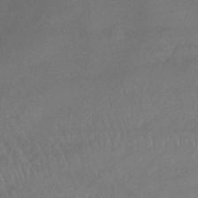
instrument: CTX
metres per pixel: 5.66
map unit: lHb
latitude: -40.6518
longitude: 72.6896
